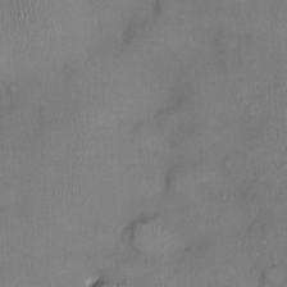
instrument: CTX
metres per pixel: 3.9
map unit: Ht
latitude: -2.5573
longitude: -15.1215
